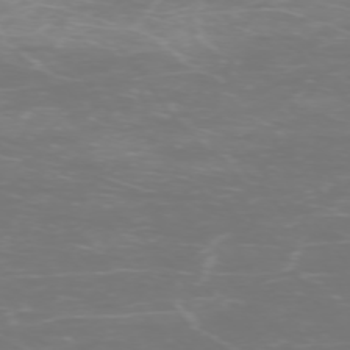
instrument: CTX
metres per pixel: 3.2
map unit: Ap
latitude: -74.4440
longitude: -75.9528
